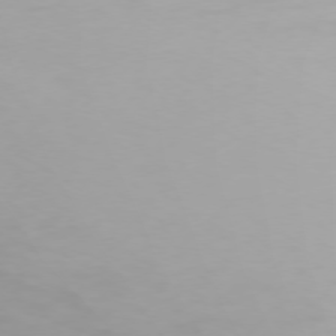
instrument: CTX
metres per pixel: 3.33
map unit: Hpe
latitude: 74.0633
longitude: -129.3482
